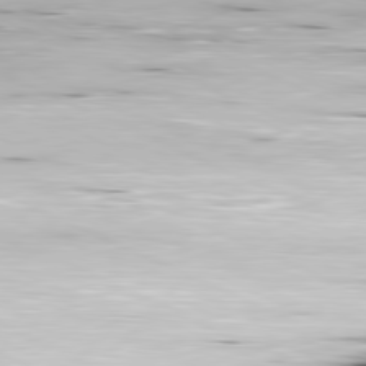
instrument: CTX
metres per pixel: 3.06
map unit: Ap
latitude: -81.5021
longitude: -69.1214
